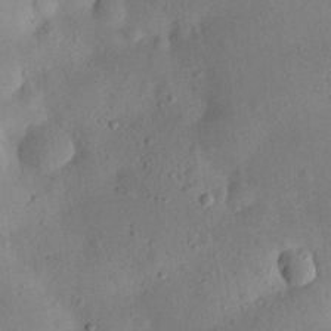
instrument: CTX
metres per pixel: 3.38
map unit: eHh
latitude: 25.4615
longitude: -67.8961
